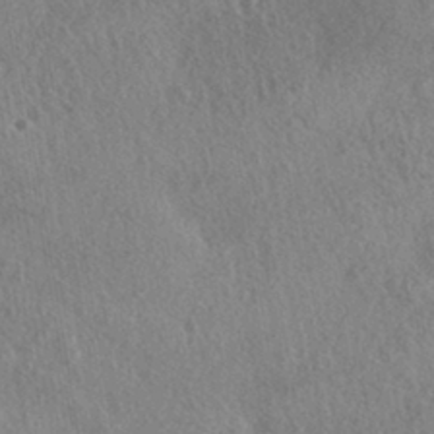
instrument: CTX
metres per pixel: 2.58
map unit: HNhu
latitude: -41.5210
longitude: 98.6707
